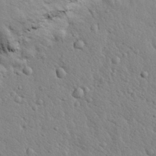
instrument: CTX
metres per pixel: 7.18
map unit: eHh
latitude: 28.1200
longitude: -75.7639
